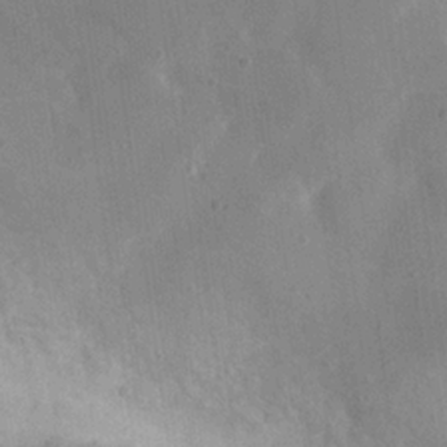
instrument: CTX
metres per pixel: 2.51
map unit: eHh
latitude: 20.3468
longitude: -66.2333
